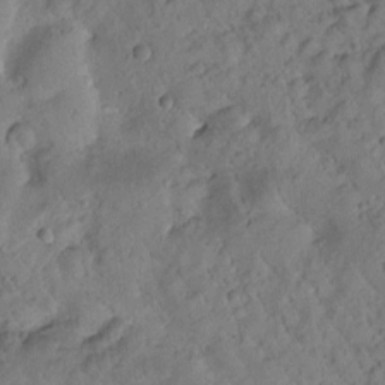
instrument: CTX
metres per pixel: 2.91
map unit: Htu
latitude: 0.2711
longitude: 175.5588
